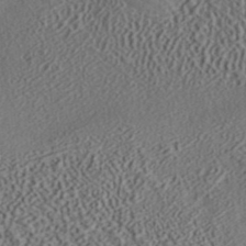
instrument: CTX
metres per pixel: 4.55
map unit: ANa
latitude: 39.8205
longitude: 28.3873
